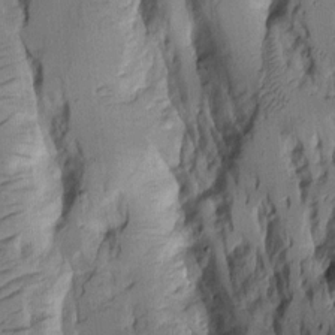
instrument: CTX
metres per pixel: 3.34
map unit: Aa
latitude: 9.1403
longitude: -126.9136
